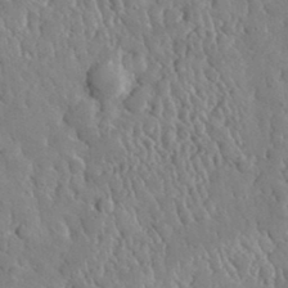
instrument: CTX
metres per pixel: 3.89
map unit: lHvf
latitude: 34.4790
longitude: -87.5938
